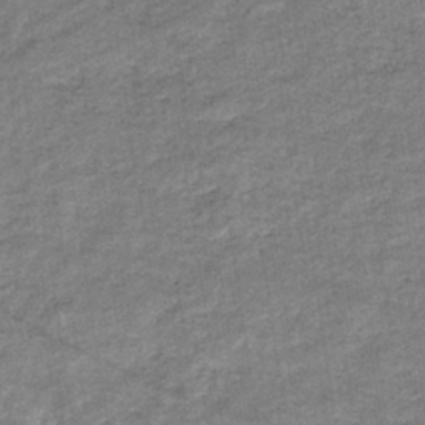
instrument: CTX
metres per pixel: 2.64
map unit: eHb
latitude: -37.1809
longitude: 77.2943
